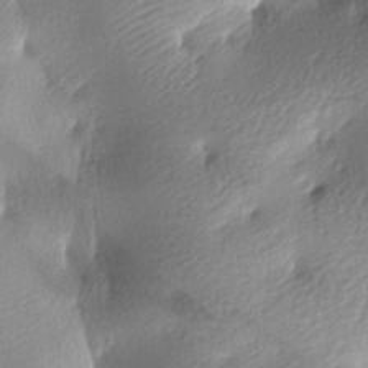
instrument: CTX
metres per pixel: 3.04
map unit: lAa
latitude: -8.7841
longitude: -127.3671
